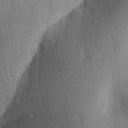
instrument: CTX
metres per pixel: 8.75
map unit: Aa
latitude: 28.6112
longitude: -148.1956
